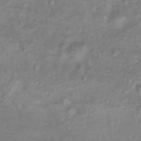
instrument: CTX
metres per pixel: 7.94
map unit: Htu
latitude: 3.0080
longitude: -21.7828
